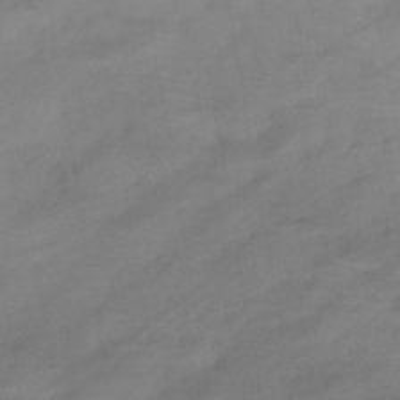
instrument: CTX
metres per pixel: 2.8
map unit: eHb
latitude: -42.7085
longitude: 84.9163
